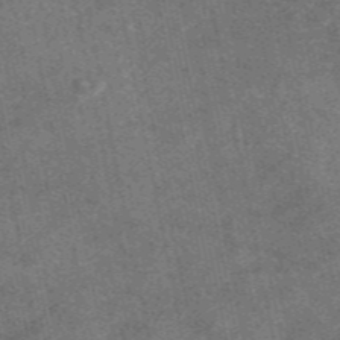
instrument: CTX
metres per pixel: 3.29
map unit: eAb
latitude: 47.7072
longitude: 121.1620
